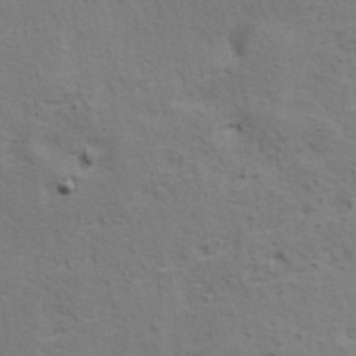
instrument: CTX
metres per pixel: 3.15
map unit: Hve
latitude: 23.7827
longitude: -97.8394
